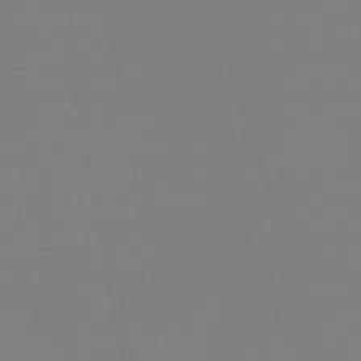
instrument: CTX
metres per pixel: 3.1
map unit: lHb
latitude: -46.6896
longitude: 69.5210
